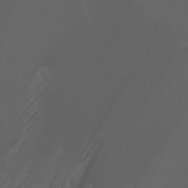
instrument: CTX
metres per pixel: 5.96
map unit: Htu
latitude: -1.0487
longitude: -76.0444
